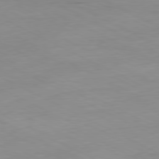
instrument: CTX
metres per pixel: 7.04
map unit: Ap
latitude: -81.0298
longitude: -92.4412
